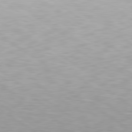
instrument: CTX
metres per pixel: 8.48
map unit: Hpe
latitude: 79.3860
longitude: -154.3278
